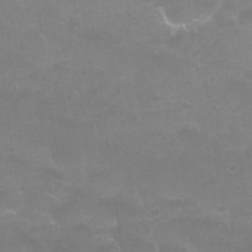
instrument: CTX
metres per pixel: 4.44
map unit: Nhu
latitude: 25.2725
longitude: -52.9136
